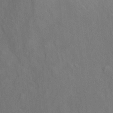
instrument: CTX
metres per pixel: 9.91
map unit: Aa
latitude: 10.1956
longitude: -142.4034
